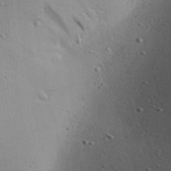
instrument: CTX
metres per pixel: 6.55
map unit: Aa
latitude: 19.3859
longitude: -140.4601
